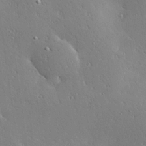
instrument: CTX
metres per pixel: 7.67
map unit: Hve
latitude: 25.3859
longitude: -91.6316
